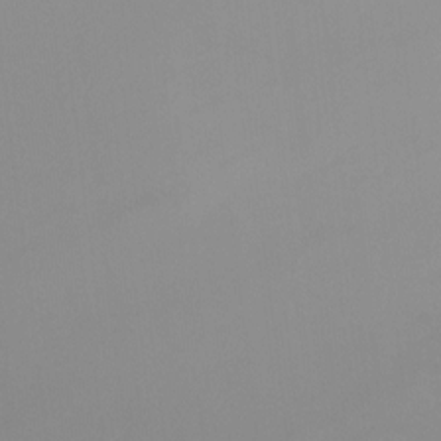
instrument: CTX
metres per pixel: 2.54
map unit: Ht
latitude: -8.4251
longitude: -32.6679
